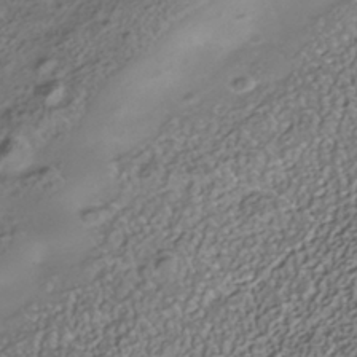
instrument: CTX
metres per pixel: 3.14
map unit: Nhe
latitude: -41.0864
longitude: -100.6868
